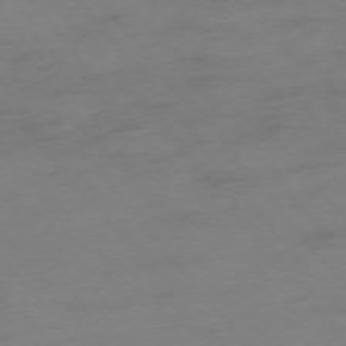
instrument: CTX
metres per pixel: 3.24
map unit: Hpe
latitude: -75.9178
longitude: -12.3467
